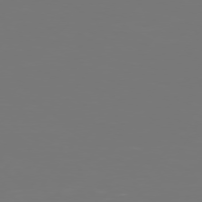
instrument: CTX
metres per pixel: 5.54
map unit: Hpe
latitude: 74.6302
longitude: -129.9150
